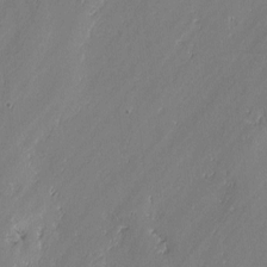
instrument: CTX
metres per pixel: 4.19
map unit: lAvf
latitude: -2.1794
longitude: -106.5735
